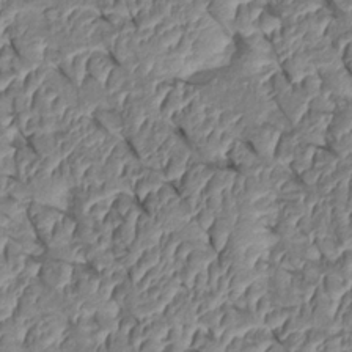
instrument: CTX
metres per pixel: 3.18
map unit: Htu
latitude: 1.5182
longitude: 147.8422
